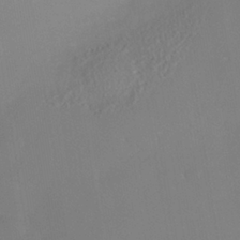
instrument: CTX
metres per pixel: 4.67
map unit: Nhe
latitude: -37.9556
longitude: -119.9717
